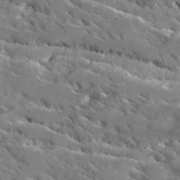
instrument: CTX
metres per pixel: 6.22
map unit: Ave
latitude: 18.2333
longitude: -130.0822
